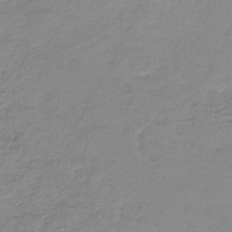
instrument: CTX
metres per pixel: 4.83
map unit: HNb
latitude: -34.0661
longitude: 53.2942
